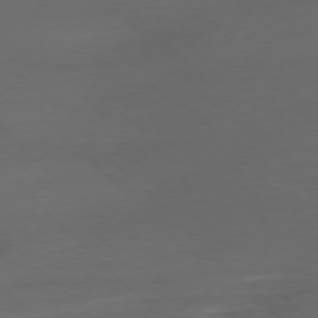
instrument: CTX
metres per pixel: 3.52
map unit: Ap
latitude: -77.4265
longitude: -71.0080
